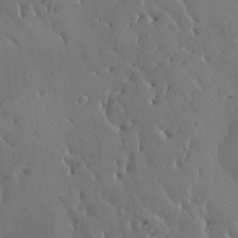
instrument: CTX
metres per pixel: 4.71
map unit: HNhu
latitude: 5.9339
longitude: -0.4412
